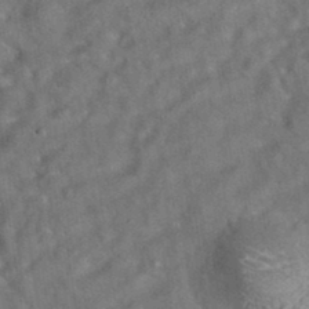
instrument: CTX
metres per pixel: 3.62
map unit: eAb
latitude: 35.1214
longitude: 112.1039
